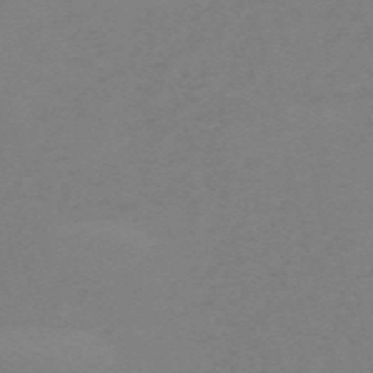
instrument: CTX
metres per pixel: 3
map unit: HNb
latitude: -55.6344
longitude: -40.9891
